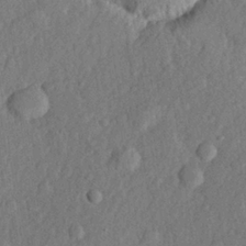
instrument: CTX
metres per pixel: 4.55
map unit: lHvf
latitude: 22.7057
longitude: 144.2928
